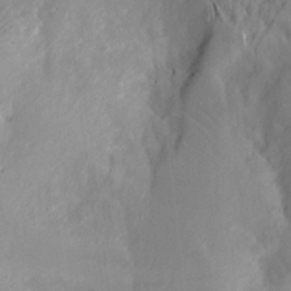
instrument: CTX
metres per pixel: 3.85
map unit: Aa
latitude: 20.5357
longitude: -144.8002
